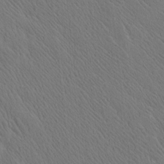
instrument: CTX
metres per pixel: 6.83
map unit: eHh
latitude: 3.3859
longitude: -78.9514
